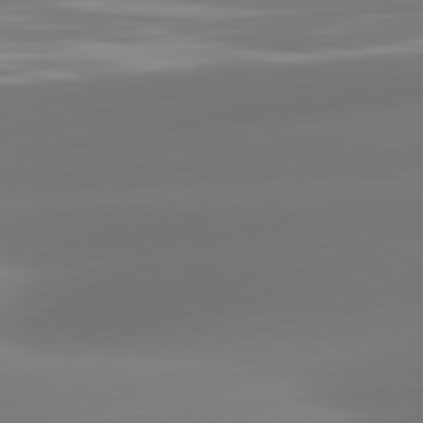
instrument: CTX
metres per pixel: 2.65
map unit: lApd
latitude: 81.4048
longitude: -161.2537
